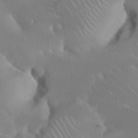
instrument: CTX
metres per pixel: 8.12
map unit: Nhu
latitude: 30.5357
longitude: -58.4790
